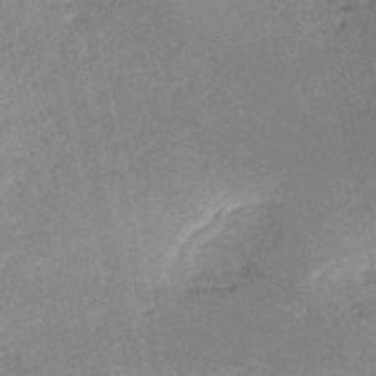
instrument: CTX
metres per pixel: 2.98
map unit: HNb
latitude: -54.1795
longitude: -40.5545
